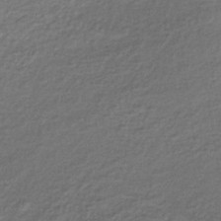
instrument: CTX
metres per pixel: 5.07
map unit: lHb
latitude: -35.7855
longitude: 62.1983
